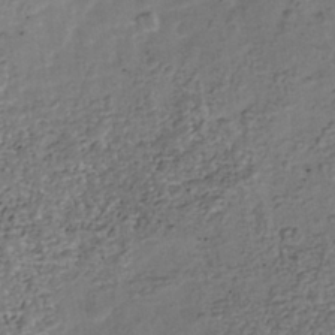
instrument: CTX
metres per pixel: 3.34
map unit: Nhu
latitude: -39.7856
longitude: -81.0647
